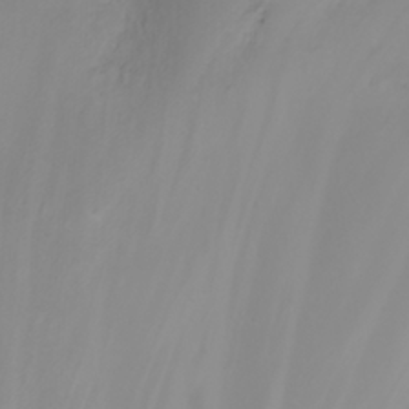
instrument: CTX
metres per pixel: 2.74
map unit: eHh
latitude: 23.7072
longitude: -64.8947
